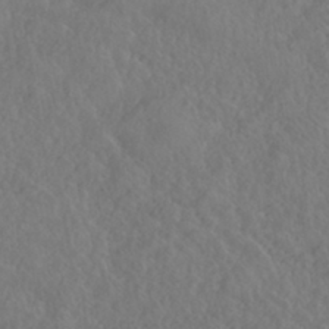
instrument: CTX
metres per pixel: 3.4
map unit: HNhu
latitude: -40.3873
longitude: 104.6896
